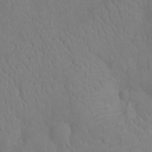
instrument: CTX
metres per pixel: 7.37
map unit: Ht
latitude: -9.6533
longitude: -23.1592
